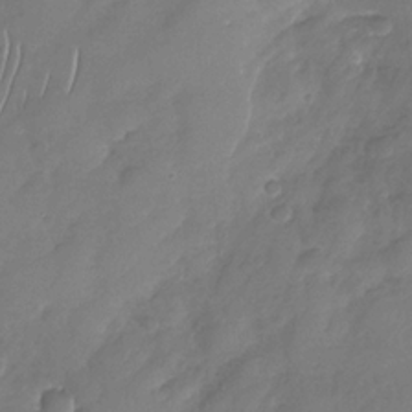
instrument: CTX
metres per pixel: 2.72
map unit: Nhu
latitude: -31.4832
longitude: -61.2726
